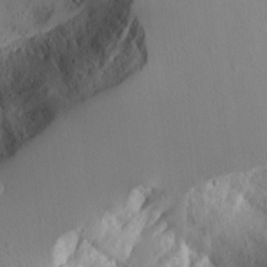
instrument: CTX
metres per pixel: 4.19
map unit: lAvf
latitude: 16.2334
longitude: -126.1767
